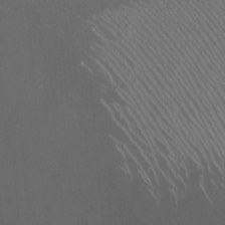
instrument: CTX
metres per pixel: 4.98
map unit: Nhu
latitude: -6.8030
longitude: -90.8380
